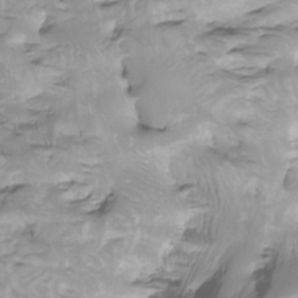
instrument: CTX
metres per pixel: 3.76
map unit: Nhu
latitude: -5.2376
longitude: -77.2159
